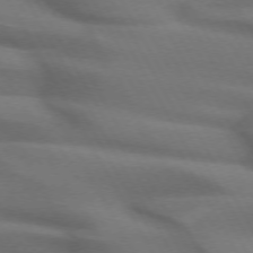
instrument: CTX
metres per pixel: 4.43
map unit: lApd
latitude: 72.0444
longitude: -51.2914
